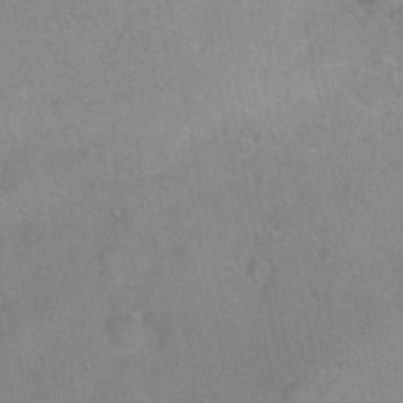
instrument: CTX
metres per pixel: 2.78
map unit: Ht
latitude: -1.5211
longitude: -33.1592
